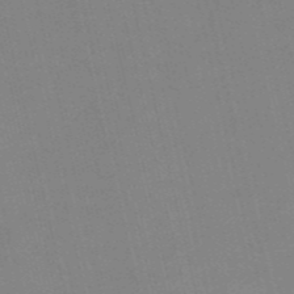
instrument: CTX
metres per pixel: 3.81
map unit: HNb
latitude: -52.5195
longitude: -44.8569
